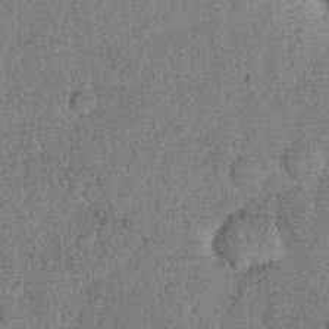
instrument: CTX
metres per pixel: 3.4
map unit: eHh
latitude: 18.8191
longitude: -62.4412
